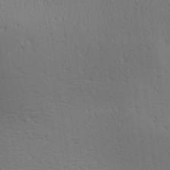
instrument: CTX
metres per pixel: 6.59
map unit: Aa
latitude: 28.0255
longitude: -138.4223
